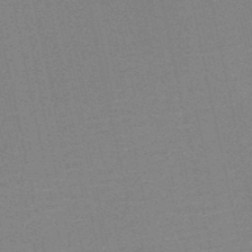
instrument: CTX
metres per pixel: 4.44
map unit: HNb
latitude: -52.5384
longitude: -47.8017
